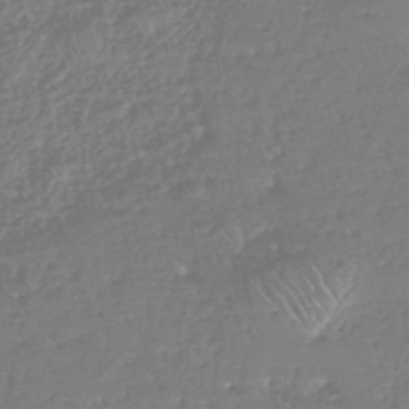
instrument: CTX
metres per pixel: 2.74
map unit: eHh
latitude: -44.7652
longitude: -29.1592
